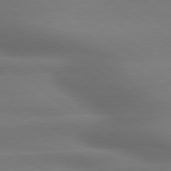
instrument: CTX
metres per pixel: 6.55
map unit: lApd
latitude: 79.3104
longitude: -134.0633
